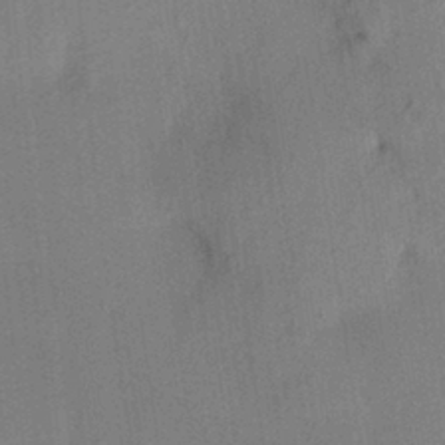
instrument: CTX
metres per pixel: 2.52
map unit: HNhu
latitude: 13.6505
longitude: 10.8408
